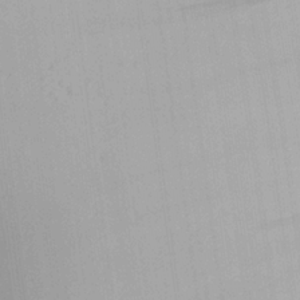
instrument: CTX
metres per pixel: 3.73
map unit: Aa
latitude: 24.7057
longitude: -136.0822
